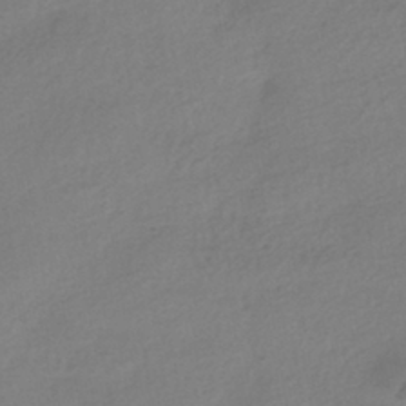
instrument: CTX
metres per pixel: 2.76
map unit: HNhu
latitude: -40.4629
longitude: 95.5777
